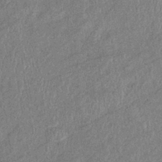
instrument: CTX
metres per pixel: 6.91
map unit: eHb
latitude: -38.5007
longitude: 77.4832
